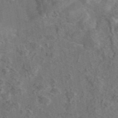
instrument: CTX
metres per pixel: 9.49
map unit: eAb
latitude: 45.0647
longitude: 110.5384
